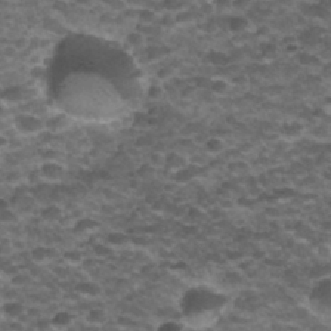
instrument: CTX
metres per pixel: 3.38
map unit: Nhu
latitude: 31.8962
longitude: -52.7058
